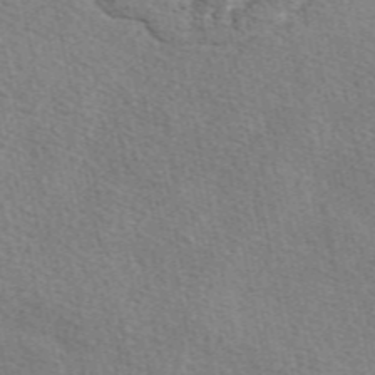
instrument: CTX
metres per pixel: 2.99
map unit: eAb
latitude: 50.5734
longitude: 108.4818
